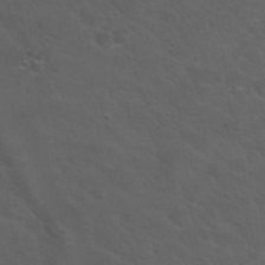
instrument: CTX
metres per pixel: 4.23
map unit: Nhu
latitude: 29.2537
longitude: -50.2900
